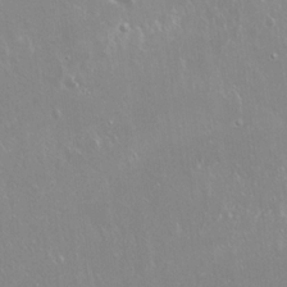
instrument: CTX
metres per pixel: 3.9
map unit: Hto
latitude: 18.5545
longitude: -56.8946
